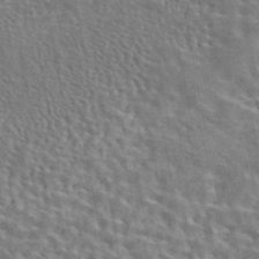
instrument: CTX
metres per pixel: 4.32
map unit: eAb
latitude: 43.6316
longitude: 113.4077
